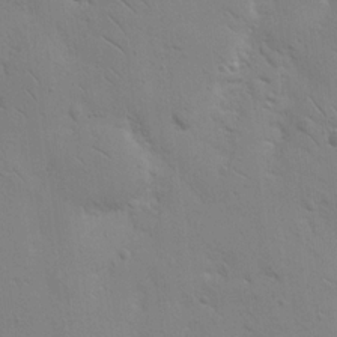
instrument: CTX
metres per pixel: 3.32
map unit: Nhu
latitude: 16.9136
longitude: -78.3656
